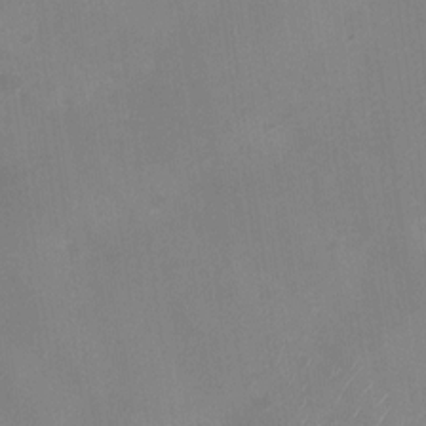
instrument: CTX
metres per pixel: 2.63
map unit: Nhu
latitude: -28.0472
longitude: -63.2348
